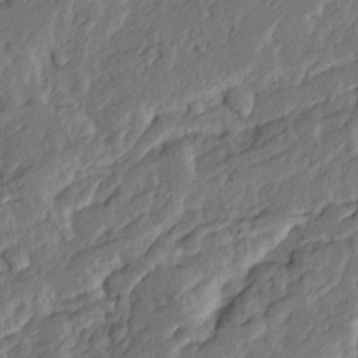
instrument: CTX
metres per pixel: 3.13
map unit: Ave
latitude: 15.0459
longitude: -136.8947
